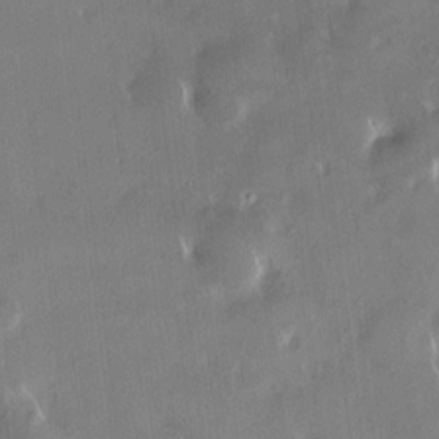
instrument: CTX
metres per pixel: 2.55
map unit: HNhu
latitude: 4.6679
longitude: 10.8219
